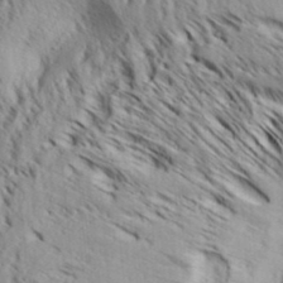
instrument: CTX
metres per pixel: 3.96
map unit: Aa
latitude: 32.6302
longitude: -136.8002
